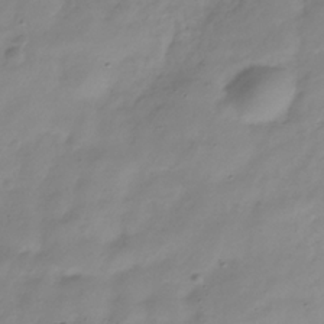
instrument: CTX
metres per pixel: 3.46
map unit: Hve
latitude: -32.8219
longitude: 90.4440
